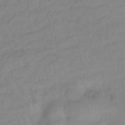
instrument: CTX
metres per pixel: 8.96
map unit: lHb
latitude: -41.6344
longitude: 80.9920
